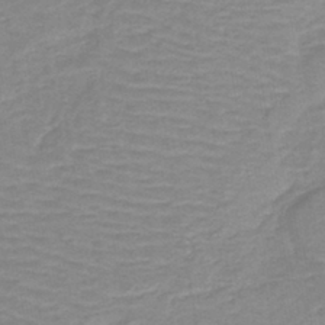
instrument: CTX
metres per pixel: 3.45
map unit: lHb
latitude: -40.7841
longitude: 53.3698
